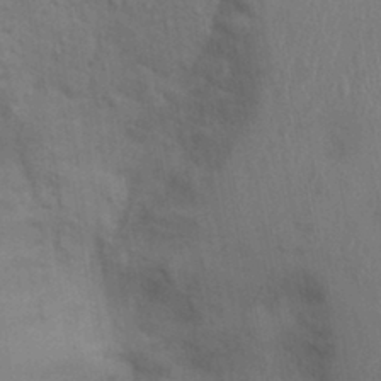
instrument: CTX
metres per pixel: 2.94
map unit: Ht
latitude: 0.6112
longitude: -14.3279
